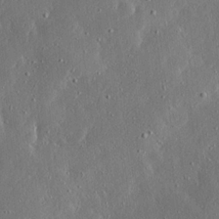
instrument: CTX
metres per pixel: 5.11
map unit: Ave
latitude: 17.4615
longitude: -139.7261
